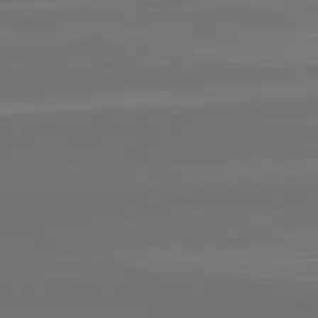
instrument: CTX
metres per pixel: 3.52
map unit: Hpe
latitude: -81.8800
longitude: 21.0297
